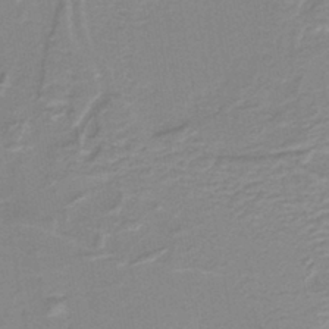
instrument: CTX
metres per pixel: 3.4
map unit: lHb
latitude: -40.8786
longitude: 53.5966
